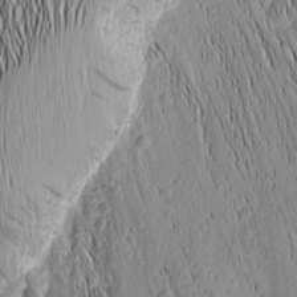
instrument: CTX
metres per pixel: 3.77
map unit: Nhu
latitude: -5.1620
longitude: -152.2145
